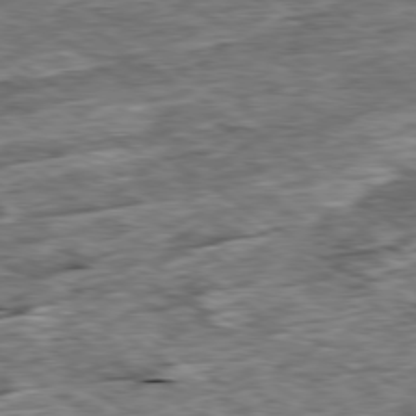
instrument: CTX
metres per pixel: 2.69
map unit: Ap
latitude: -79.6344
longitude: -85.5182
